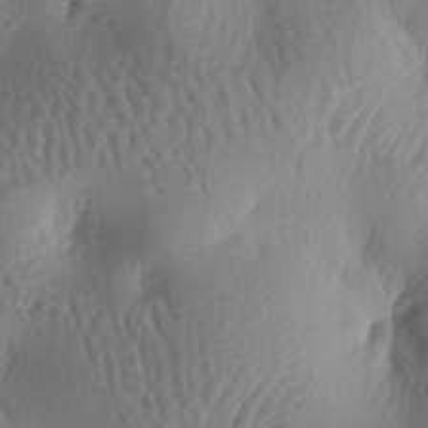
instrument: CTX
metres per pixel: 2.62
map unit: lAa
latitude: -6.8408
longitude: -128.3656
